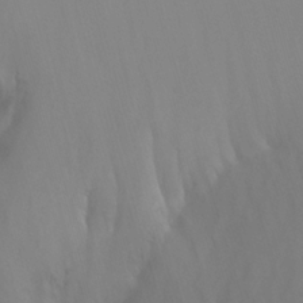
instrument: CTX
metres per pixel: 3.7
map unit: Nhu
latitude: -8.6896
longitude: -52.4223
